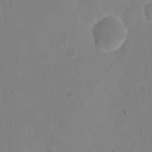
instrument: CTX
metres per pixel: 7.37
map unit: eHh
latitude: 10.3090
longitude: -67.7638
